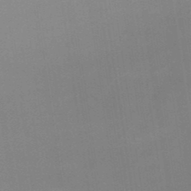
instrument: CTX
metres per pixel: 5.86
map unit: lHb
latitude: -47.7099
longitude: 67.3510
